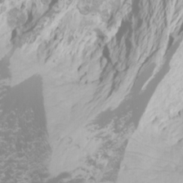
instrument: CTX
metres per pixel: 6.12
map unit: Htu
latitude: -6.7841
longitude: -71.5938
